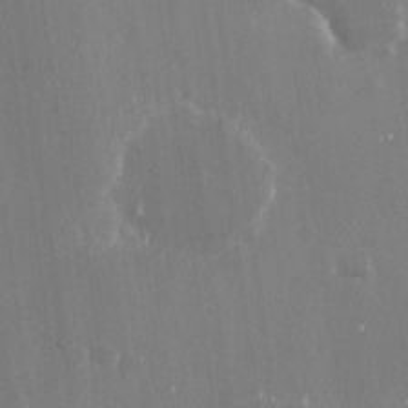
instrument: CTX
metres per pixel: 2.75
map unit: Nhu
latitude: -28.5952
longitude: -80.2711
